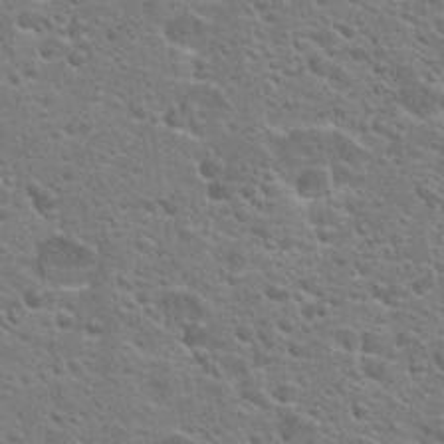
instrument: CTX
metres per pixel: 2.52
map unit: Hto
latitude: 23.9339
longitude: -47.0837
